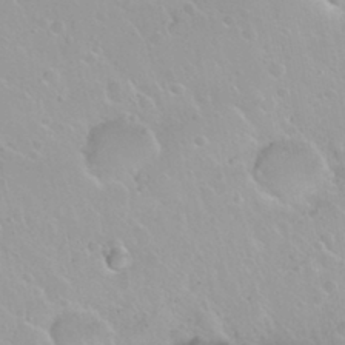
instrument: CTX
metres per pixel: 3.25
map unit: Nhu
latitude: 30.0822
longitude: -55.3104
